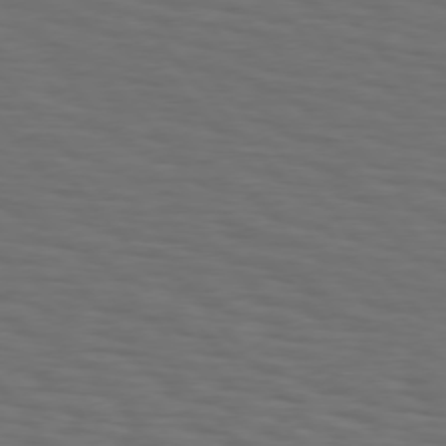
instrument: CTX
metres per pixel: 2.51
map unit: Hpe
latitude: 75.8205
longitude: -131.8206
